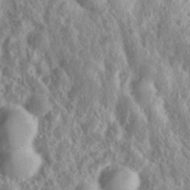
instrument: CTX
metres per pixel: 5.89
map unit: eHh
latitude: 36.9892
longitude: -60.7057
